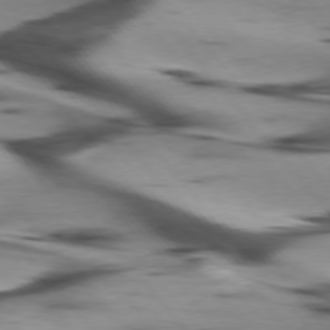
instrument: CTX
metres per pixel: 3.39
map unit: lApd
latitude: 75.7828
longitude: -64.1011
